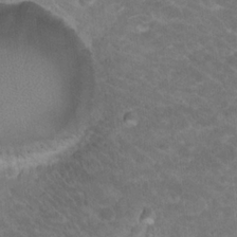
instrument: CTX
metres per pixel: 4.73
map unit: Hto
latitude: 18.8380
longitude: -35.2726
